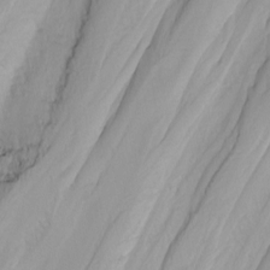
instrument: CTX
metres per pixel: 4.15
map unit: Nhu
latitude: -0.4440
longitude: -74.8569
